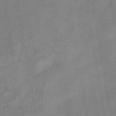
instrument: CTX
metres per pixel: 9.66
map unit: HNhu
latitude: -41.3698
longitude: 91.5399
